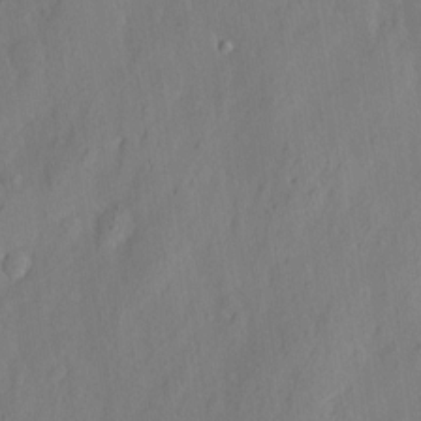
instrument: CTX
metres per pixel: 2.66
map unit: eHh
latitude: 3.4048
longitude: -77.5560
